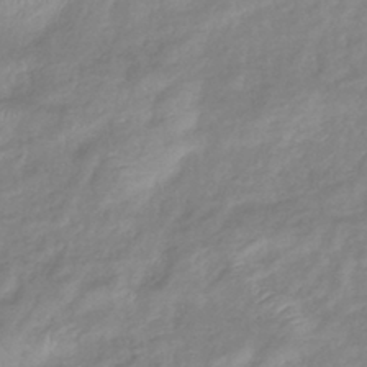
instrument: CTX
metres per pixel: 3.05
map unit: eHb
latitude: -40.5196
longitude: 81.5966
